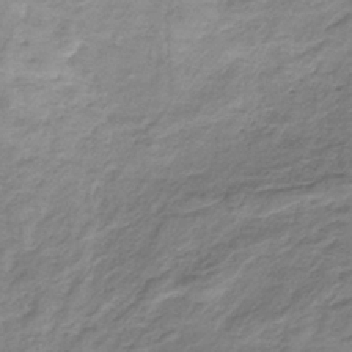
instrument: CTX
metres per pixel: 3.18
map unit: HNb
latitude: -33.2943
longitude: 60.7274
